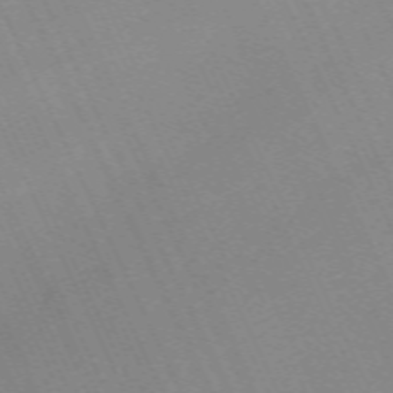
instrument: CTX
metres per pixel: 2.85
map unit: Nhu
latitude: -67.5777
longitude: 39.5588
